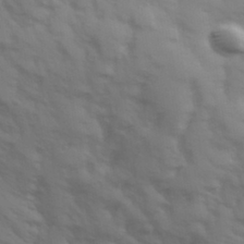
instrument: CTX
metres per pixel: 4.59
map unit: Hve
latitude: 32.6302
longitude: 150.2739
